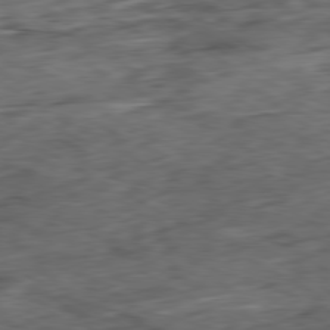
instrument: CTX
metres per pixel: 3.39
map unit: Ap
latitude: -80.5952
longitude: -73.6694
